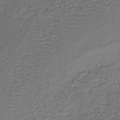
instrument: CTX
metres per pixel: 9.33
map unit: lHb
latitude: -38.3873
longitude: 60.1417
